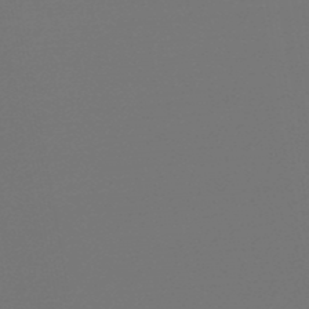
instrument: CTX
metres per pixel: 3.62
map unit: HNb
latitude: -49.0298
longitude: 59.6721
